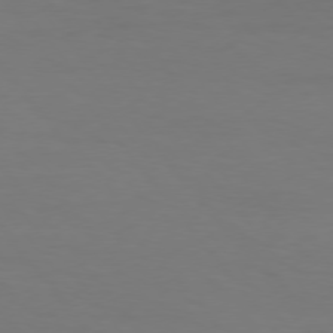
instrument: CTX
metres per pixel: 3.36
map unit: Hpe
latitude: 75.9528
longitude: -138.8002
